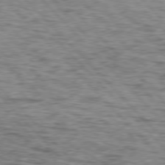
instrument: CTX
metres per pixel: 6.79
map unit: lApd
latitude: 76.6112
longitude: -70.6490
